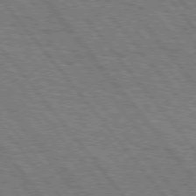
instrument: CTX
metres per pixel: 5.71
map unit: Hpe
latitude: 75.5371
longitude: -153.2159
